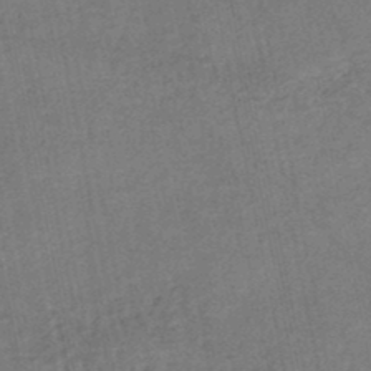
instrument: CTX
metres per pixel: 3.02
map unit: HNhu
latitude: -48.0472
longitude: 101.5399
